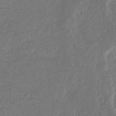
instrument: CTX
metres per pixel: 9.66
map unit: eHb
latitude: -34.4062
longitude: 76.7085
